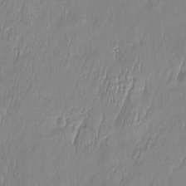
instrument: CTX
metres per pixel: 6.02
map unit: Htu
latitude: -5.8044
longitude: 174.7085
